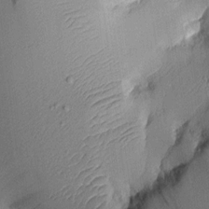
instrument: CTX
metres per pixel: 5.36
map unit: Aa
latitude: 9.9150
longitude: -128.1200
